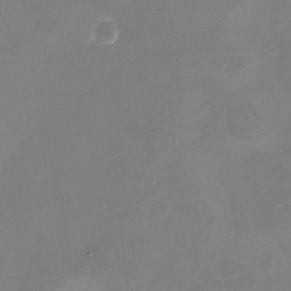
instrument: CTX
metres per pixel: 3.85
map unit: eHh
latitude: -5.0675
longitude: -78.6869
